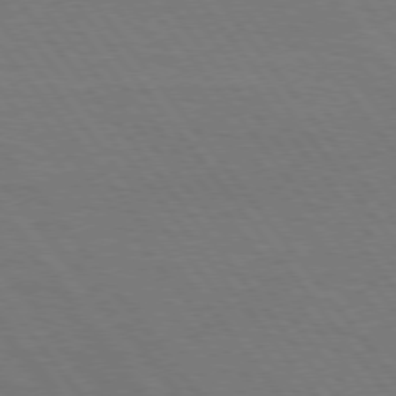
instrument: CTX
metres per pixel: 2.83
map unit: Hpe
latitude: 75.3482
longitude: -158.1578
